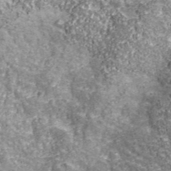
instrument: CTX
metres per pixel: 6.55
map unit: eHh
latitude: 43.6505
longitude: -90.5735
